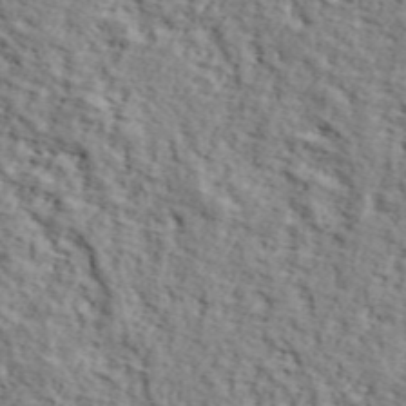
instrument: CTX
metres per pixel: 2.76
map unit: lHvf
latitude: 38.1578
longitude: -86.9325
